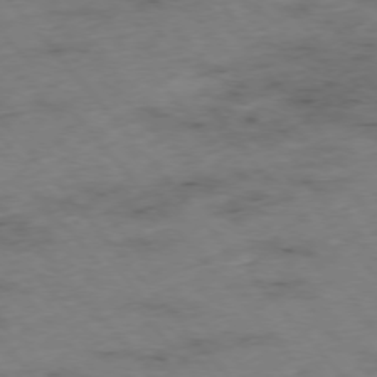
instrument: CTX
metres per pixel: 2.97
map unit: Hpe
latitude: -76.0472
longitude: -18.0444
